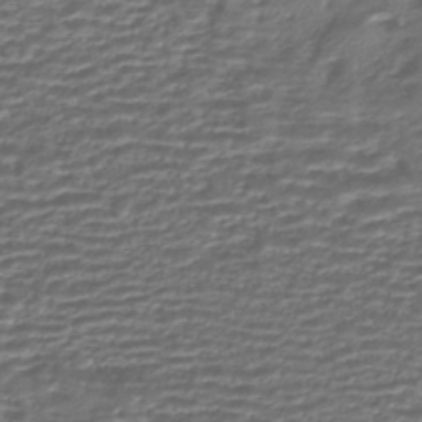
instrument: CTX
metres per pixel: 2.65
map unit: HNhu
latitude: -43.9178
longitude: 98.8408
